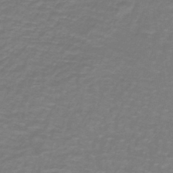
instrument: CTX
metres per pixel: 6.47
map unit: lHb
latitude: -41.6344
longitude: 56.5385
